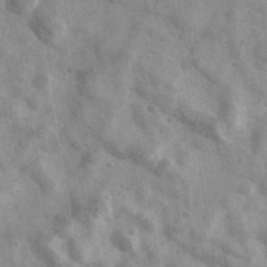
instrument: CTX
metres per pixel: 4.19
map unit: Ave
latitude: 40.6679
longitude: -110.3656
